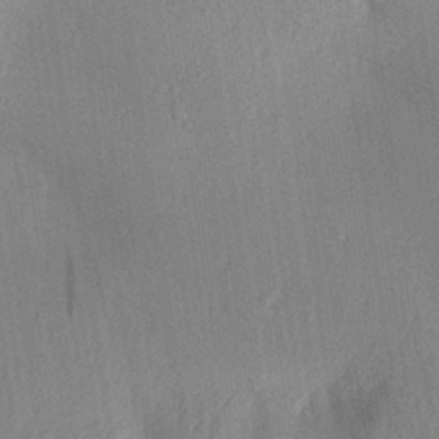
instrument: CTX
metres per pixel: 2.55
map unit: Aa
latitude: 29.9339
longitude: -144.1011
